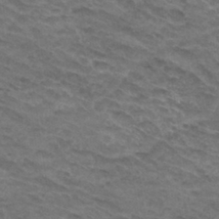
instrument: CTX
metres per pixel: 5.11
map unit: Hto
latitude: 32.1578
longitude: -47.1781
